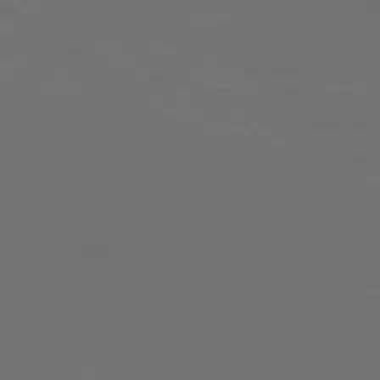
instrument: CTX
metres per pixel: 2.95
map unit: Ap
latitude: -77.5588
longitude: -80.7813
